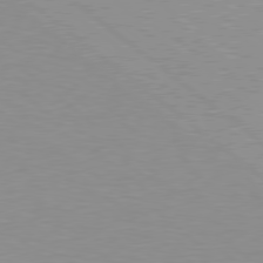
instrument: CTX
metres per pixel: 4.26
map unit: Hpe
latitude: 78.6680
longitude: -141.0080
